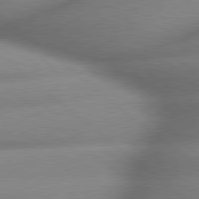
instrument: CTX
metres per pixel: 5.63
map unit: lApd
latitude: 79.8395
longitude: -163.5371
